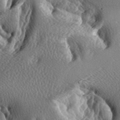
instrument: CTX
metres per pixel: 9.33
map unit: lAa
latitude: -6.5762
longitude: -124.9136
